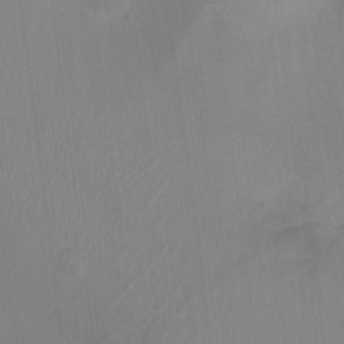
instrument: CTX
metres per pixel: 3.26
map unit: Ht
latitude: -4.1416
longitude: -17.2915
